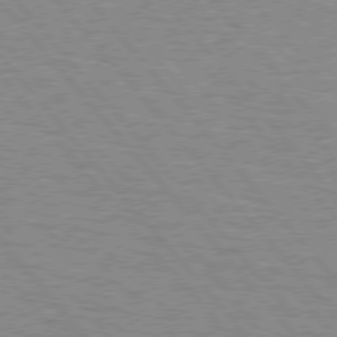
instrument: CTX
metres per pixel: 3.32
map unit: lApd
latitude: 75.9717
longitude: -75.2159
